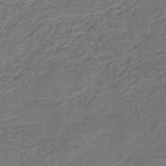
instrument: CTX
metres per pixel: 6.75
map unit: HNb
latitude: -43.3131
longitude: 49.1809
